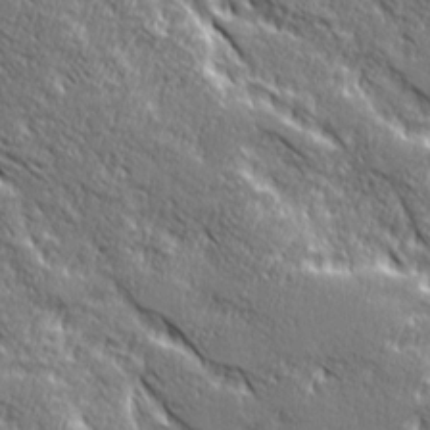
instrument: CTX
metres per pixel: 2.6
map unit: Ave
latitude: 20.4223
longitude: -135.5938
